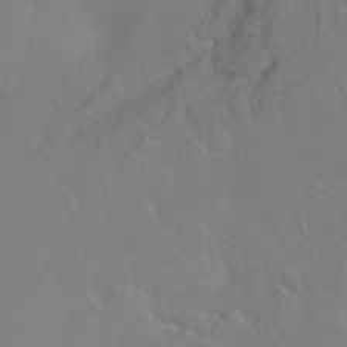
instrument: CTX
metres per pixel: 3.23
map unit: Ht
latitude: -6.8030
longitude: -37.1781
